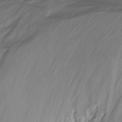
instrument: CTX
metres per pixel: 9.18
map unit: Nhu
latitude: -13.3699
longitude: -62.3279
